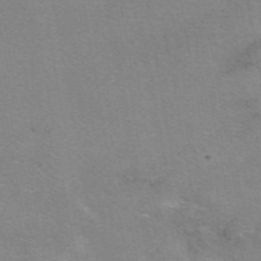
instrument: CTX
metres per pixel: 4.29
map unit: eAb
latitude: 49.8205
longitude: 105.5399
